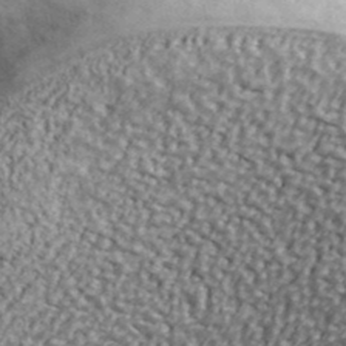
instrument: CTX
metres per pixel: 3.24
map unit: Ave
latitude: 40.9513
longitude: -112.8191
